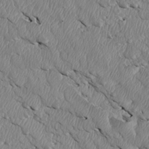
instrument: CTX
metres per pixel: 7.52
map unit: Htu
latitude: 3.8394
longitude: 152.6518
